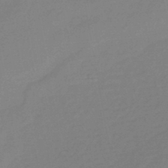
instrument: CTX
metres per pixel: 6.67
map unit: HNhu
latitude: -44.8408
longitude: 90.0472
